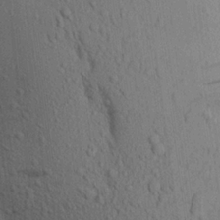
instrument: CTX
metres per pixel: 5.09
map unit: Aa
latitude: 19.5560
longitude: -149.4804
